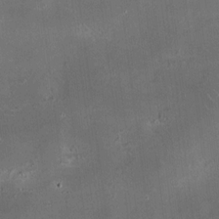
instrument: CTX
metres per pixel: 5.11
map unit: HNhu
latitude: 11.4238
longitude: 11.0675
